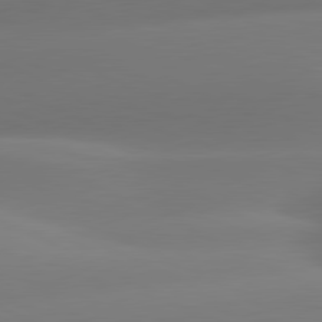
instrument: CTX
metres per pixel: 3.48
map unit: lApd
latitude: 80.7624
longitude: -160.3089
